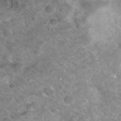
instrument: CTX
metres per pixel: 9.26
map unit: Hto
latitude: 33.1970
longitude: -47.8962
